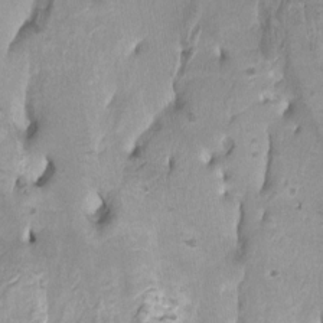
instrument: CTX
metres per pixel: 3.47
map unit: Ht
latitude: -2.1794
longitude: -16.8002
